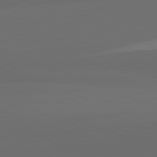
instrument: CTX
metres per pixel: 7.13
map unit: lApd
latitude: 82.1199
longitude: 135.3699
